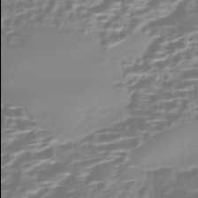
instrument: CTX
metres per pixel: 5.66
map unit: Nhe
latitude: -45.7289
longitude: 154.0094
